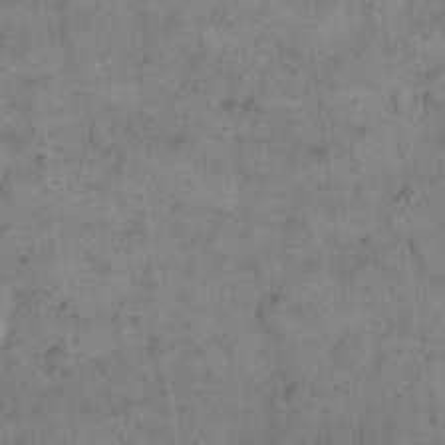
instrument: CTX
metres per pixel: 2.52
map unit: eHh
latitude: 14.5168
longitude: -66.6868
